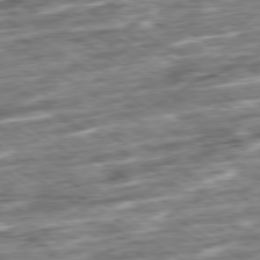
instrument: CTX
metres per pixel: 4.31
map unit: Ap
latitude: -79.7477
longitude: -51.5938
